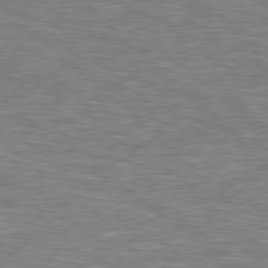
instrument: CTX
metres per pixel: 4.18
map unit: Hpe
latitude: 78.1389
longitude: -157.4237
